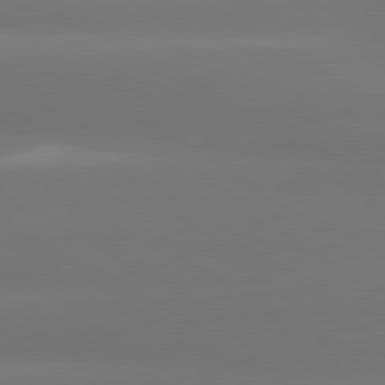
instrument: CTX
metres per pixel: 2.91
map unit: lApd
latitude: 80.6868
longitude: -138.5168
